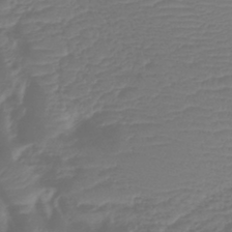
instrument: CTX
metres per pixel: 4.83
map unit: lHb
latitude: -42.8219
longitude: 81.4266
